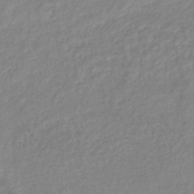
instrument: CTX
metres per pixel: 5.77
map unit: eHb
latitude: -40.0850
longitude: 81.4077
